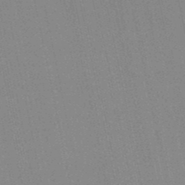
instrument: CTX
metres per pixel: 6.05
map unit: HNb
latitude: -48.1039
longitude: 58.9919
